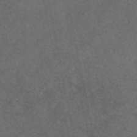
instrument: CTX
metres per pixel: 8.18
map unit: eAb
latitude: 47.7261
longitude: 127.7666
